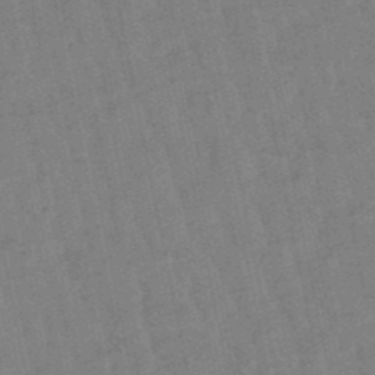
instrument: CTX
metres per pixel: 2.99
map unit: lHb
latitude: -49.0109
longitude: 78.2739
